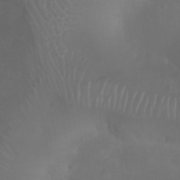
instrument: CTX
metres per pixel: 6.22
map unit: Nhu
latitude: 27.6883
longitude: -64.9325
